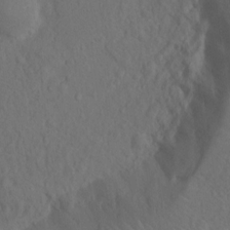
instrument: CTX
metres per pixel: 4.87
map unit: Nhu
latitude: 12.1956
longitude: -28.2522
